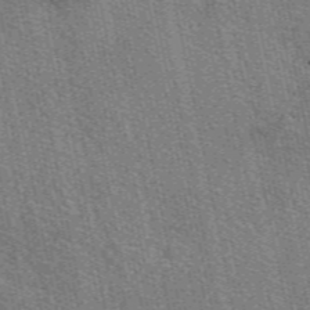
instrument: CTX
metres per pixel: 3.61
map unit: eAb
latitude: 50.4034
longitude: 107.3699
